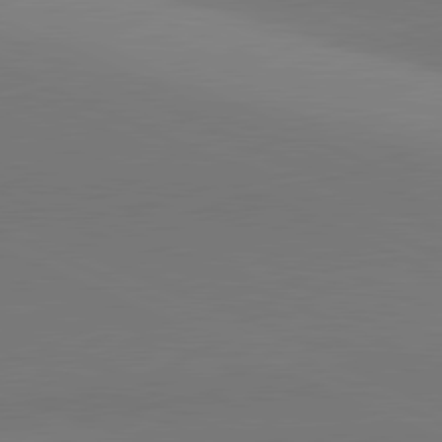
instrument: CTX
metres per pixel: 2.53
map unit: lApd
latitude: 81.5371
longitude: 144.5196
